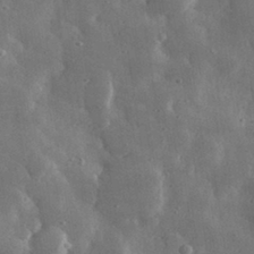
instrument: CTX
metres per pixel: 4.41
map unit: lHvf
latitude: 31.7072
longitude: -88.9514
